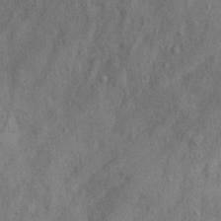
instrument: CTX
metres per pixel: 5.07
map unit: Ave
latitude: 21.8584
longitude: -130.8380
